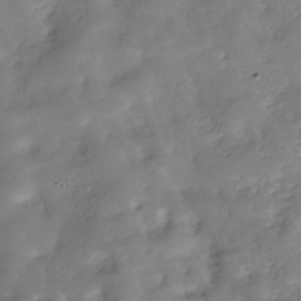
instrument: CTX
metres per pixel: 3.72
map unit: Hve
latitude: -29.8800
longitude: 90.3496
